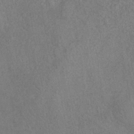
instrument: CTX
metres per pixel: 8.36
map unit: eHh
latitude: -40.5574
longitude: -29.5560
